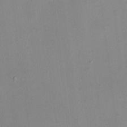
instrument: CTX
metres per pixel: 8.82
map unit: HNhu
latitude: 5.5182
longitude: 9.5021
